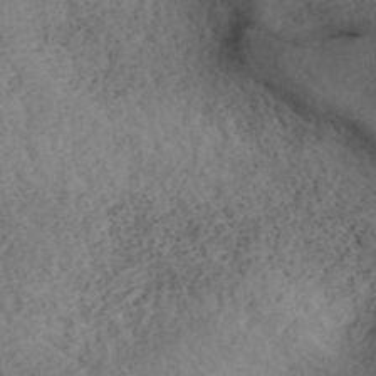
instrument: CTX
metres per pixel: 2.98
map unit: ANa
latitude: 39.9717
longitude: 17.8234
